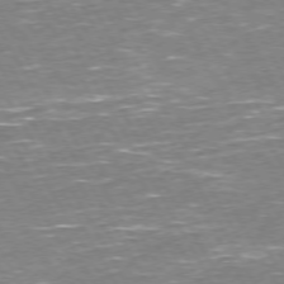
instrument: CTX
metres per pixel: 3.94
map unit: Hpe
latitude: 72.1578
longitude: -123.8394
